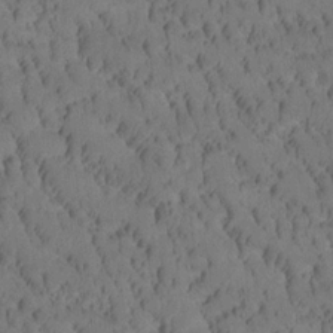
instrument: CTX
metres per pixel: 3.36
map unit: Htu
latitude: -3.6343
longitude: 172.8219
